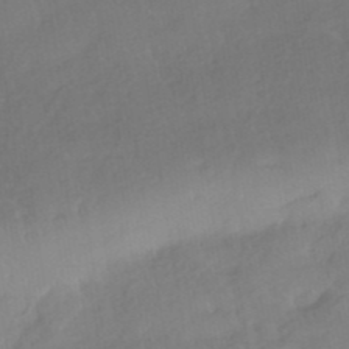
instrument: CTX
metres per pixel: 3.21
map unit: HNhu
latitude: -41.7289
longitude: 92.9920
